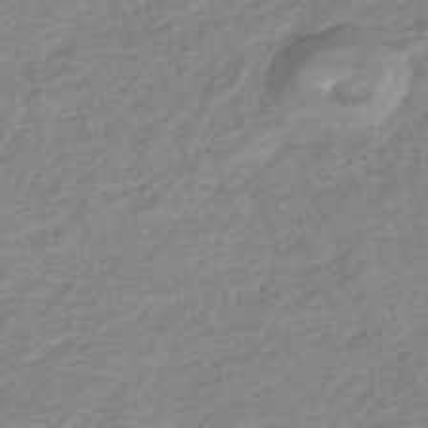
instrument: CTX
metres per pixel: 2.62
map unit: lHb
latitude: -40.1228
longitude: 73.8611
